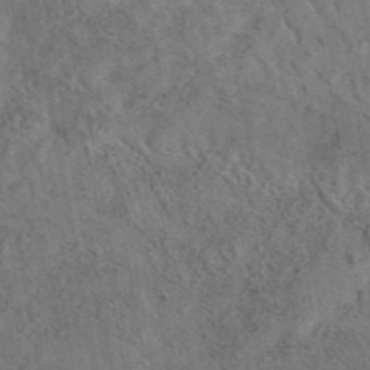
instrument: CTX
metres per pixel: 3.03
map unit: eAb
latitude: 43.8206
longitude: 108.8597
